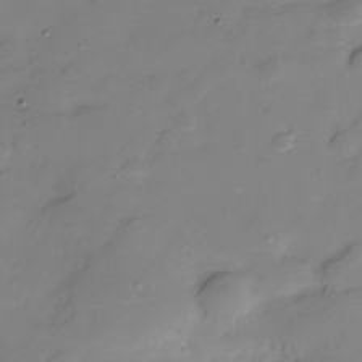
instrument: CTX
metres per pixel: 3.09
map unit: Hve
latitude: -28.8597
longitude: 91.9745
